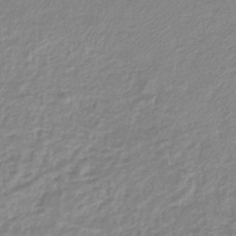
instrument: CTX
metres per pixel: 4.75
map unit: lHb
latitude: -41.3509
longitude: 62.1605
